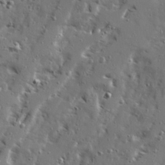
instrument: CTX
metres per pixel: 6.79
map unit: Ave
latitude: 22.5735
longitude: -131.3482
